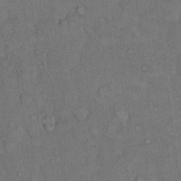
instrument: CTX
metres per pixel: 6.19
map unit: Hto
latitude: 10.5357
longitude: -59.5182
